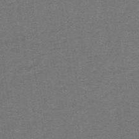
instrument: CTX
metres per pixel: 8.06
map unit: lHb
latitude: -42.5762
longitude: 54.7085
